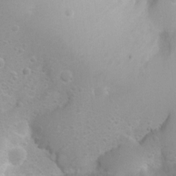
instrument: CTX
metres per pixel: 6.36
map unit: Nhu
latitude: 3.7449
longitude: -26.7813
